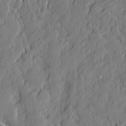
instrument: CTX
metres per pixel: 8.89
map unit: eHh
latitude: 6.2145
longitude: -76.3845
